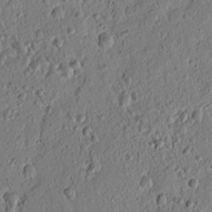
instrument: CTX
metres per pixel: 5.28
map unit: lAvf
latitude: 8.3278
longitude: 164.8786
